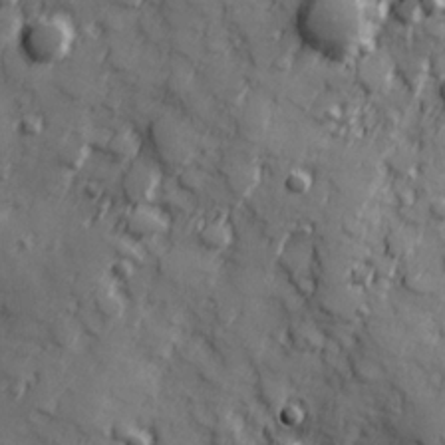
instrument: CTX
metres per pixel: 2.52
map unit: Hve
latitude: 25.4993
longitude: 146.9919
